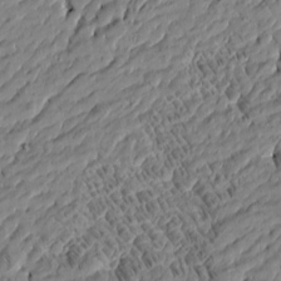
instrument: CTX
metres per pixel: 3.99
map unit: Htu
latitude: -5.9556
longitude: 177.5399
